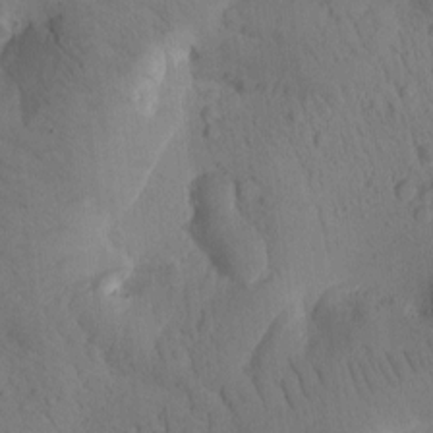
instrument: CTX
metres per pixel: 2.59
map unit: Htu
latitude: -0.5196
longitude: 173.8233
